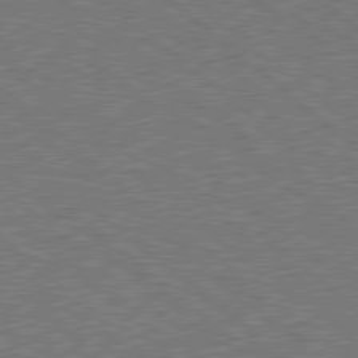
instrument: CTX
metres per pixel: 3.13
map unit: Hpe
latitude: 78.7435
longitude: -169.7828
